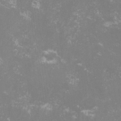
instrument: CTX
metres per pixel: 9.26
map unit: lHvf
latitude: -14.8219
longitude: -100.4034
